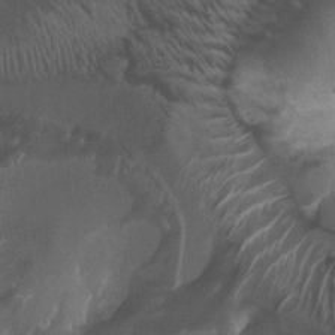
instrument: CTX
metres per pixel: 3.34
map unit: Ht
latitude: -1.5966
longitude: -19.9150
